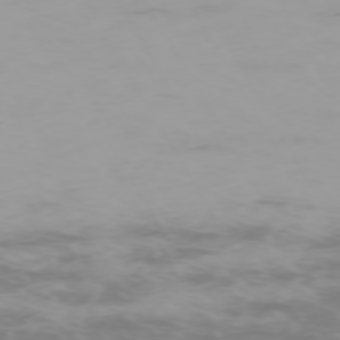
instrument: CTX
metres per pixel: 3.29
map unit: Hpe
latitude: -73.6344
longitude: 4.0283
